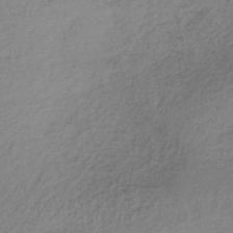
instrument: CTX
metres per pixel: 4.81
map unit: lHb
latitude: -37.3320
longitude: 61.4832
